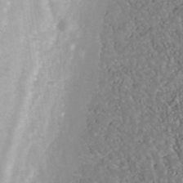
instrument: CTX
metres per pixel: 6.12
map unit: Nhu
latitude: -40.5574
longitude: -83.1781
